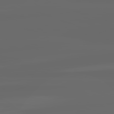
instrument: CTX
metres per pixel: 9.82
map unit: lApd
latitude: 82.2333
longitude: -172.1010
